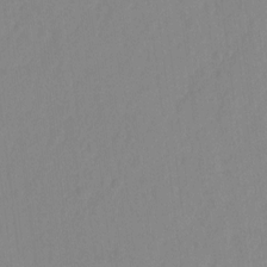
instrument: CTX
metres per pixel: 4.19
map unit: Hto
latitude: -7.2943
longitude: -38.2145
